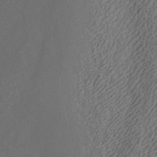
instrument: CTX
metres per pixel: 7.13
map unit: ANa
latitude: 43.6505
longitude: 29.8422
